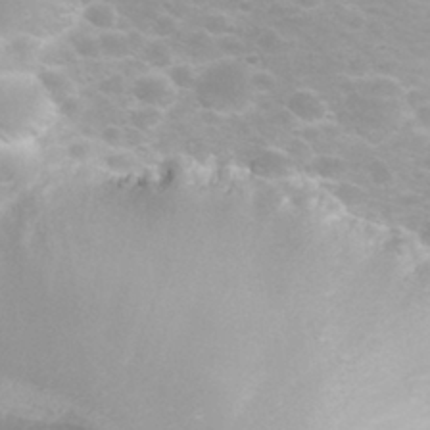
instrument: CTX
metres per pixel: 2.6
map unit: eHh
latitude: 31.8017
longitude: -62.7247
